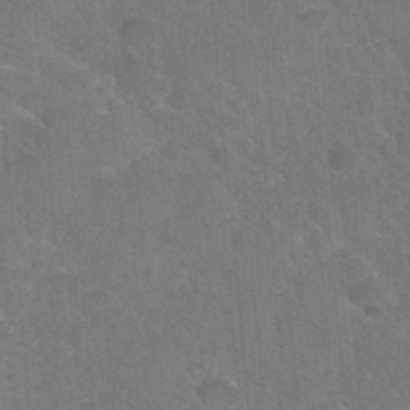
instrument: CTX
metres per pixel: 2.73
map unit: Hto
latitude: 36.1767
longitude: -46.8569
